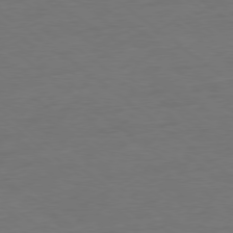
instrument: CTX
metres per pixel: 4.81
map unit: Ap
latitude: -79.0297
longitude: -89.4994
